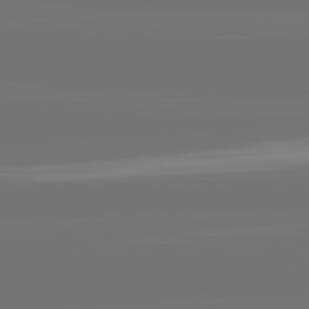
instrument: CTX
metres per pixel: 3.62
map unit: lApd
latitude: 82.1577
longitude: -167.9339
